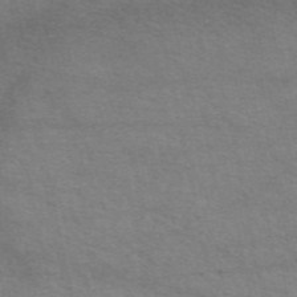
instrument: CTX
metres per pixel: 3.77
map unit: eAb
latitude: 51.0458
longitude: 116.7652
